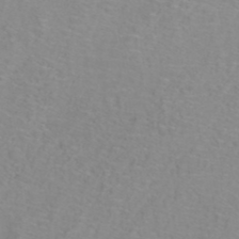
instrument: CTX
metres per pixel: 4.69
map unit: ANa
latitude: 39.7261
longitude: 23.1431
